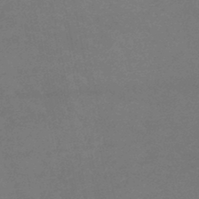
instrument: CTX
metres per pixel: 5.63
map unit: lHb
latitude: -38.1039
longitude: 73.3509
